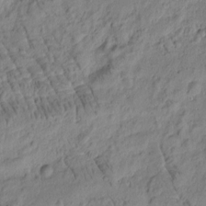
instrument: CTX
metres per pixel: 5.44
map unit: Htu
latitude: -3.1242
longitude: 178.7274
